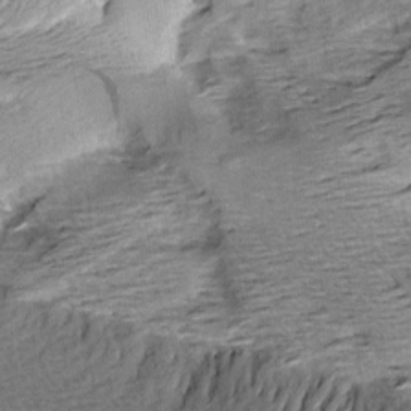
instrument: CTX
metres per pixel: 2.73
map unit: Aa
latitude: 9.0459
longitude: -141.5749
